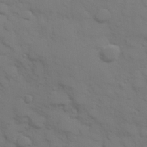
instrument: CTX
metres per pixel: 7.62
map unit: Hve
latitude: 25.6316
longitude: 148.1039
